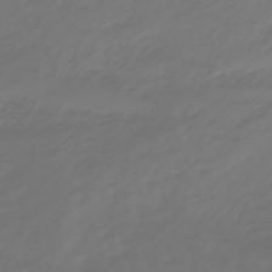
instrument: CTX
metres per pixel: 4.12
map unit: eHb
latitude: -47.1620
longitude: 82.6896
